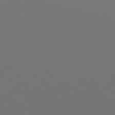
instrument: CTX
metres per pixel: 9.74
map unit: Hpe
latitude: 78.6302
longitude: -174.4034
